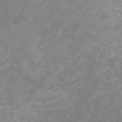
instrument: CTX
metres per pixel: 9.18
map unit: HNhu
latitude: 2.8191
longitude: -2.0633
